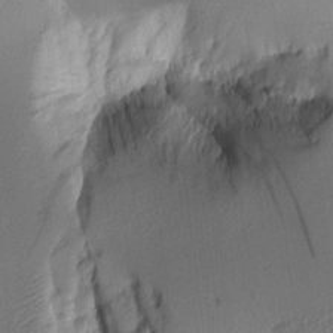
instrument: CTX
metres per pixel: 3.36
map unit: Aa
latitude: 9.8206
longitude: -127.0648
